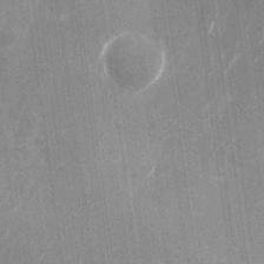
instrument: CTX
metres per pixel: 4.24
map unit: Nhu
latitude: -28.1606
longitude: -74.7813
